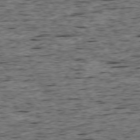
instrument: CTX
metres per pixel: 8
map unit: Ap
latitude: -75.5211
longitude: -92.8569
